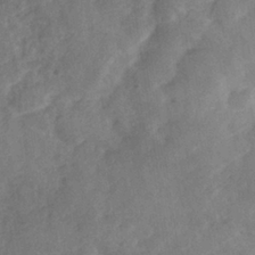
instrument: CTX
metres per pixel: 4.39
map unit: Nhe
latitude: -36.1794
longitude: -176.8002
